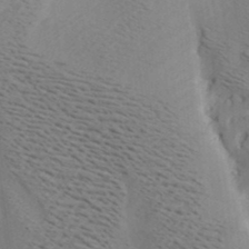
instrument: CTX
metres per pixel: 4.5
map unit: lAa
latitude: 18.9891
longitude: -140.1766
